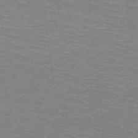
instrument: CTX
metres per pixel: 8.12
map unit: HNb
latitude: -48.5007
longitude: -45.5938
